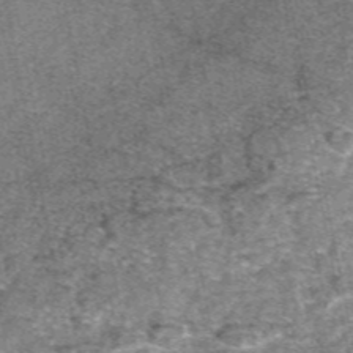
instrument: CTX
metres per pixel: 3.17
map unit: eAb
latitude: 47.9717
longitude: 106.6330
